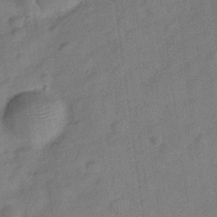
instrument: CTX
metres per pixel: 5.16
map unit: Hve
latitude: -28.5385
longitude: 92.7463
